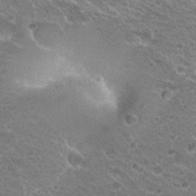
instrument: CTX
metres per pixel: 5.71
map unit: Hto
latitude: 20.7058
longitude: -32.9703
